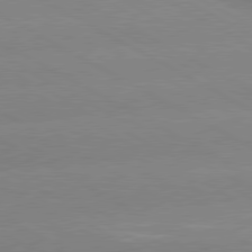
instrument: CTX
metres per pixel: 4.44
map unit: lApd
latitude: 80.3278
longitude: -154.0444
